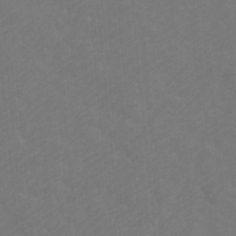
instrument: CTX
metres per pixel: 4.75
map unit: Htu
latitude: -11.4265
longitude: -71.6694
